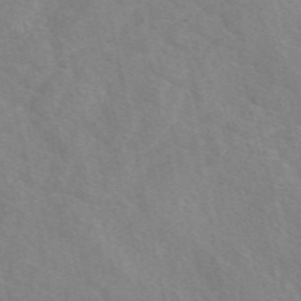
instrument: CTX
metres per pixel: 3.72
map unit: eAb
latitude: 49.7261
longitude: 118.1795
